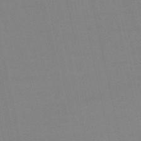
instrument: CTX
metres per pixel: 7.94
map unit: eHb
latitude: -50.2739
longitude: 73.3509
